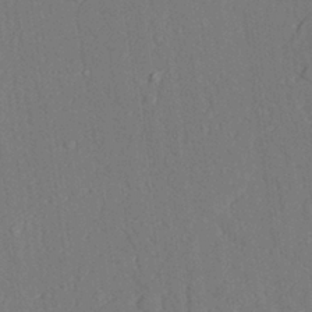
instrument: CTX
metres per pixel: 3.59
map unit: lAvf
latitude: 28.5168
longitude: -109.0647
